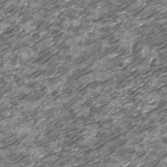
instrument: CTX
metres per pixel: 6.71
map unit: Nhu
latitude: -13.8989
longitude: -22.6679
